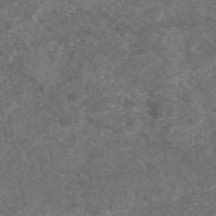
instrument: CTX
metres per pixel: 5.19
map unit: eAb
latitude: 47.5749
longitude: 111.1998
